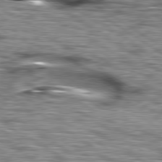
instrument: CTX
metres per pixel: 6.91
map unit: lApd
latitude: 79.5938
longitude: -49.7072
